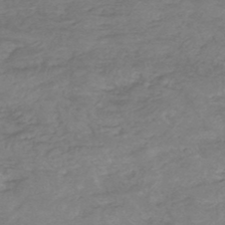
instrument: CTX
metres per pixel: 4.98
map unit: HNhu
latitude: -48.2173
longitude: 28.3306
